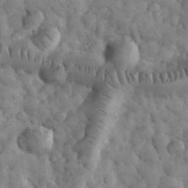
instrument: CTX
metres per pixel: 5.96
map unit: eHh
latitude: 33.2726
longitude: -68.4412
